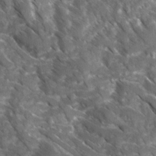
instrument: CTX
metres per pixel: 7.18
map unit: Ave
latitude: 17.1025
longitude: -131.1593
